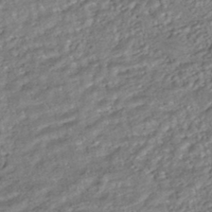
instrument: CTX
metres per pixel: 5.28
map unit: HNhu
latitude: -44.4251
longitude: 103.9745
